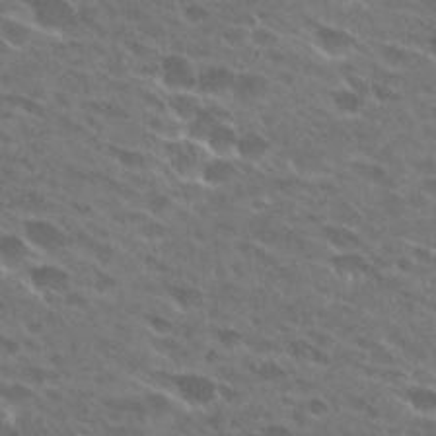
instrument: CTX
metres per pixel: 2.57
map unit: Hto
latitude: 27.5749
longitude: -42.6113
